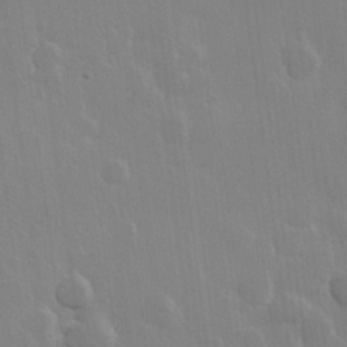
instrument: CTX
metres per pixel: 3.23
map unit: Hve
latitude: 22.8191
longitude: 148.6330
